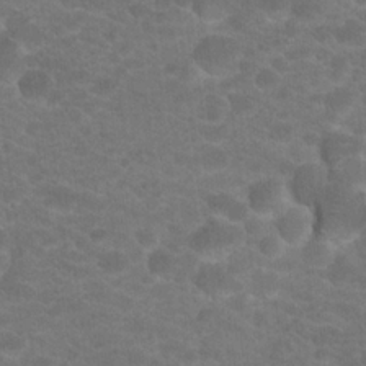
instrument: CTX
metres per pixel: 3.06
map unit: Hto
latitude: 19.4048
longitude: -37.8772
